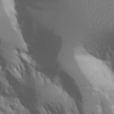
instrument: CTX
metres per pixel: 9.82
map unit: Aa
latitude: 20.5546
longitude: -124.2144
